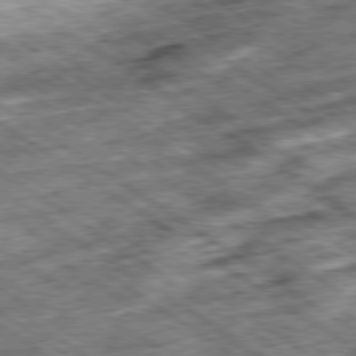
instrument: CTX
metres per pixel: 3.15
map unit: Ap
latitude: -79.7666
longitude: -50.1200
